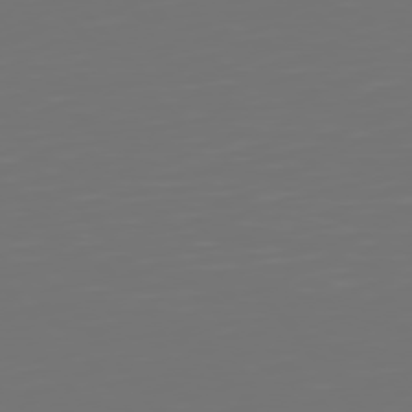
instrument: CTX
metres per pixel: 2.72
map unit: Hpe
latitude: 75.0836
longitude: -124.1955
